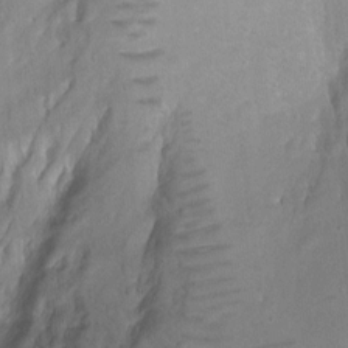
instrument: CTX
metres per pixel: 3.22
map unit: Ht
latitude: 0.5734
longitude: -37.3860
